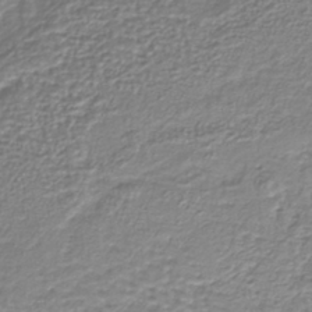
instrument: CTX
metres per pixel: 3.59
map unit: lHb
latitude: -38.8030
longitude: 58.9352
